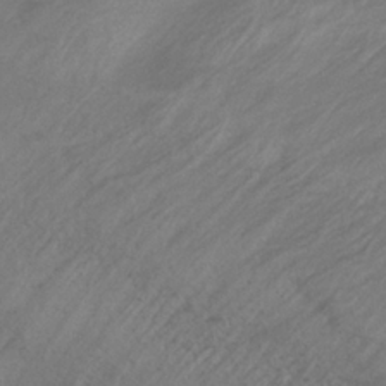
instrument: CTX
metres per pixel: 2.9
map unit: lHb
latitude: -34.8975
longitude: 66.3306
